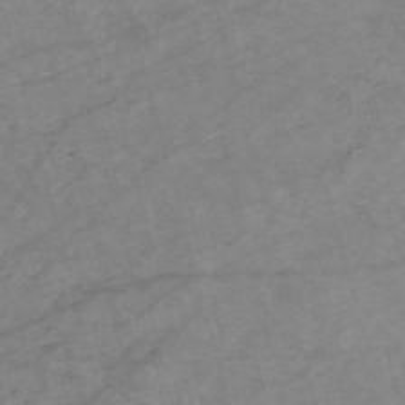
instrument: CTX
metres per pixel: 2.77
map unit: HNb
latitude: -54.1606
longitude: -49.7072
